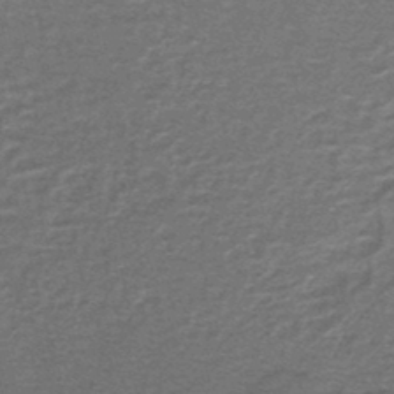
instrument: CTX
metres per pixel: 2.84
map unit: lHb
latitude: -43.8233
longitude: 55.7100
